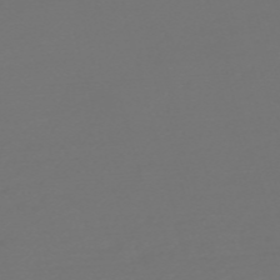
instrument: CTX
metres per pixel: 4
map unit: Nve
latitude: -59.3320
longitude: 56.6707
